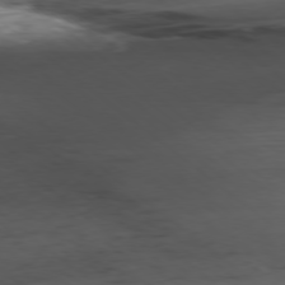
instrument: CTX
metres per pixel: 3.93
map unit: Ap
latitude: -78.8408
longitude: -59.4993
